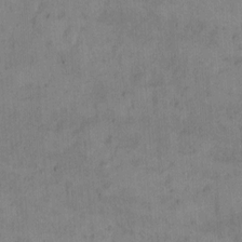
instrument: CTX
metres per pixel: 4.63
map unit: Hto
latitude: 12.0822
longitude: -56.8568
